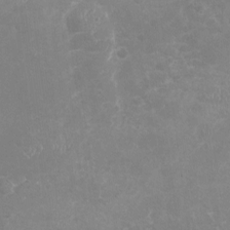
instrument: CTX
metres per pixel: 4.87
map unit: Nhu
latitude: -16.8786
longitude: -57.8016
